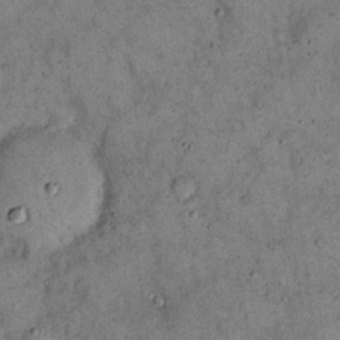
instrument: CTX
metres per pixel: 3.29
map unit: eHh
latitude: 15.8773
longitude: -62.1578
